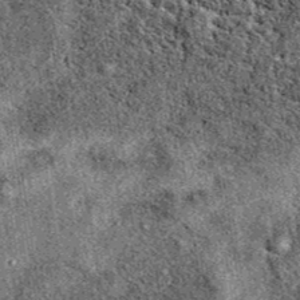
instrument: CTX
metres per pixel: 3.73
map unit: eAb
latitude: 39.5938
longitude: 110.8786
